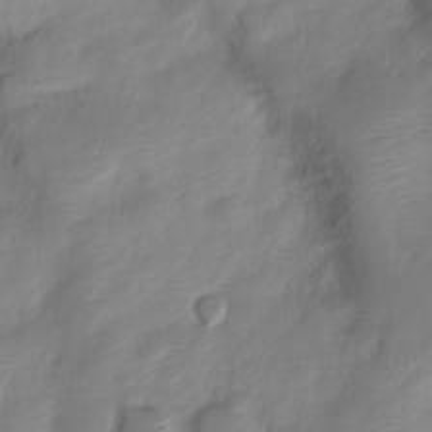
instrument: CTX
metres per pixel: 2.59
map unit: Nve
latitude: -18.8408
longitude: 107.8423
